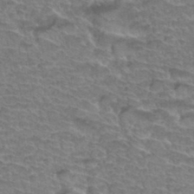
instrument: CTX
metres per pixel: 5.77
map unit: Hto
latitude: 35.1403
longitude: -44.1766
